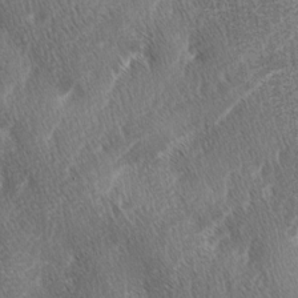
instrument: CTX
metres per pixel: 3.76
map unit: lAa
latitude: -3.5021
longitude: -129.6127
